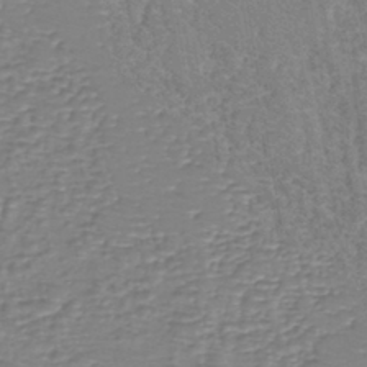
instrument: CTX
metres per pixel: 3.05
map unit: eHh
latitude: -40.4440
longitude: -29.8961
